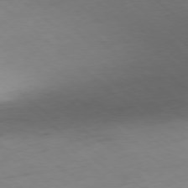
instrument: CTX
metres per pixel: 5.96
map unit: Hpe
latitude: -78.5007
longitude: -17.3104
